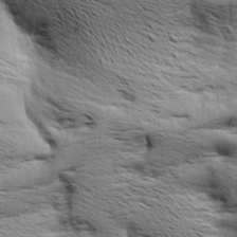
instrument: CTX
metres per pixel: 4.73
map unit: Aa
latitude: 8.3278
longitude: -141.8394
